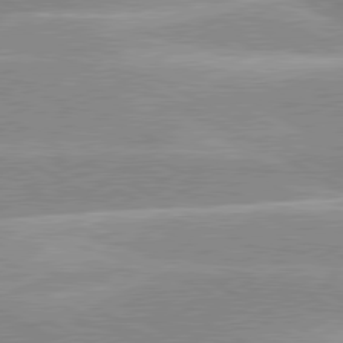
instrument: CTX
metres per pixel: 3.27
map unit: lApd
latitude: 80.2711
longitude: -124.7435
